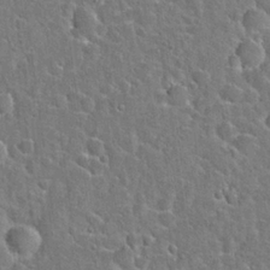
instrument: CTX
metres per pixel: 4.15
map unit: Hto
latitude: 21.2348
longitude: -48.5546
